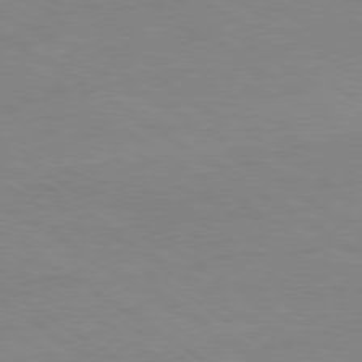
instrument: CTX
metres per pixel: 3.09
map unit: Ap
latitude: -80.0094
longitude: -66.0633
